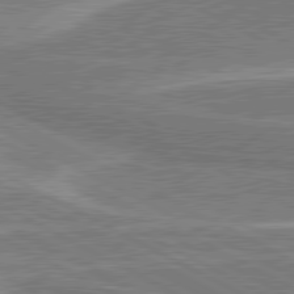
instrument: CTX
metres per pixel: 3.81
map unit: lApd
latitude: 80.5924
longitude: 141.2376
